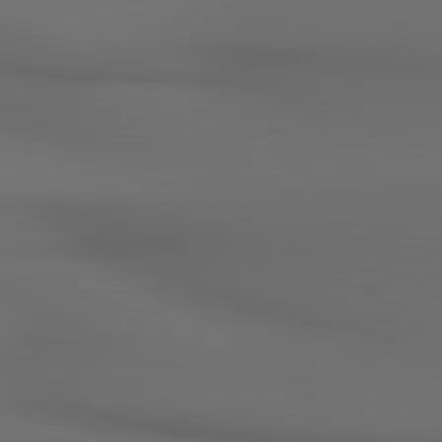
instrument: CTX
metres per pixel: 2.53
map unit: lApd
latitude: 80.5168
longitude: 155.2754
